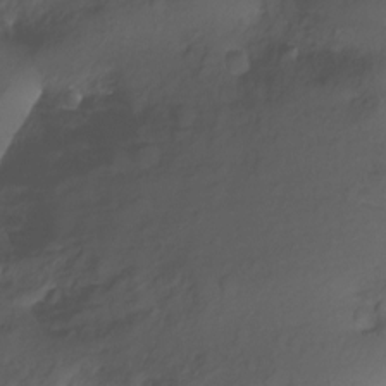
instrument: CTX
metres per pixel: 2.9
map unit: Nhu
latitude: -11.4643
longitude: -35.6505
